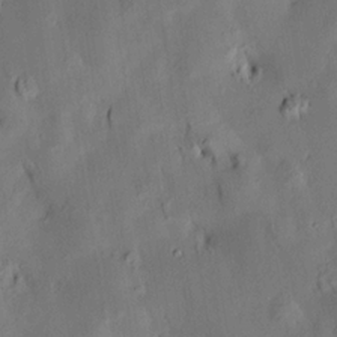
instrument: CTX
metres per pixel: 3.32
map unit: HNhu
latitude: 14.7247
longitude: 12.2551
